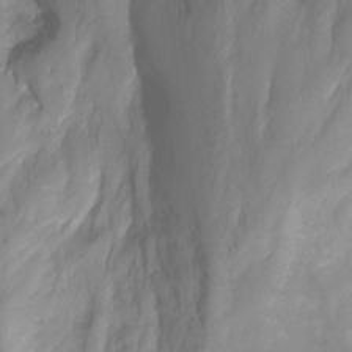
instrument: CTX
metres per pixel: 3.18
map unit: Nhu
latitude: -7.3887
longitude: -51.7071
